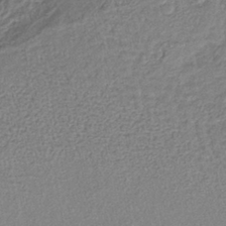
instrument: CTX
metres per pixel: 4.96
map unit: lHb
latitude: -39.3132
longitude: 61.5777
